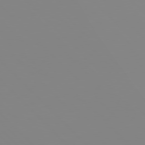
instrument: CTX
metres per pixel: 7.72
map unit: Hpe
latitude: 77.4804
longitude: -161.5560
